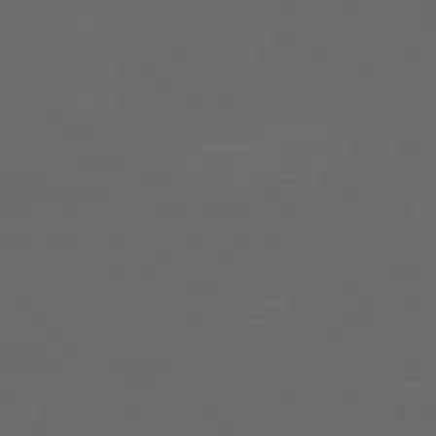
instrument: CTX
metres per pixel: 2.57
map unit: lApd
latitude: 80.4034
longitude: -116.8002
